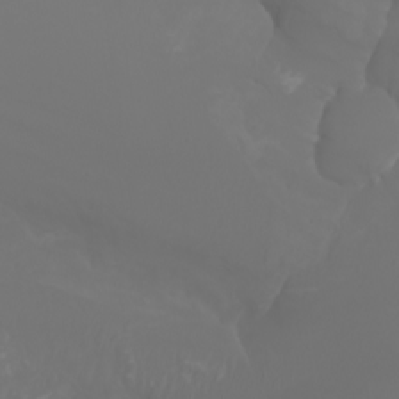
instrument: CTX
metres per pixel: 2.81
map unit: Aa
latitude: -6.9919
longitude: -85.3293
